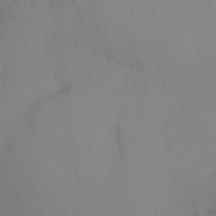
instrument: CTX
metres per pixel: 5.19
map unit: Nhu
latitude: -15.2187
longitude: -56.7246
